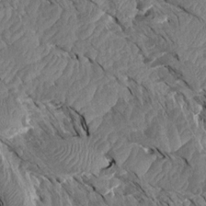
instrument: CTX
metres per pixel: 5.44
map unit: Aa
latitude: 14.2523
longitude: -140.8002
